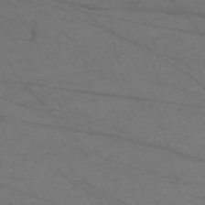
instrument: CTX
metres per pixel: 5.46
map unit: Nve
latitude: -59.3320
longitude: 61.5210
